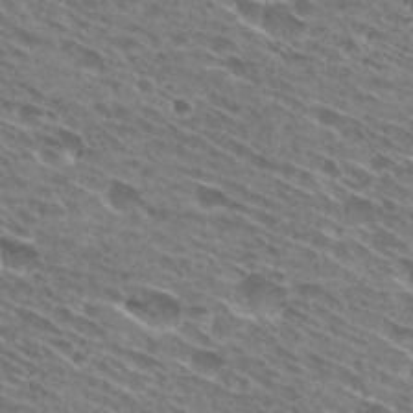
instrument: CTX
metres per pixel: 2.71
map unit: Hto
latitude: 28.4790
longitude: -44.8191
